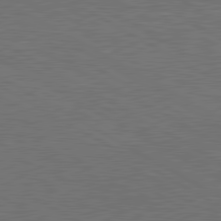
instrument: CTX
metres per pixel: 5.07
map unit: lApd
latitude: 80.7246
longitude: 117.6721
